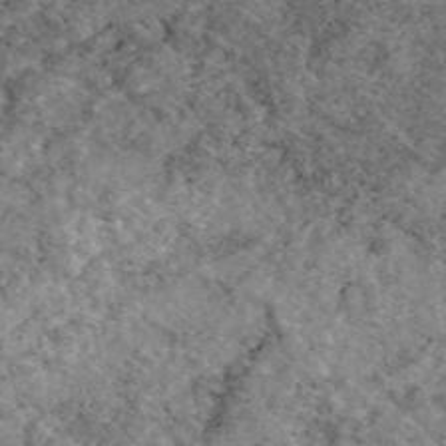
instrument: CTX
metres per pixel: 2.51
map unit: eAb
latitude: 48.5357
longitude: 113.8423
